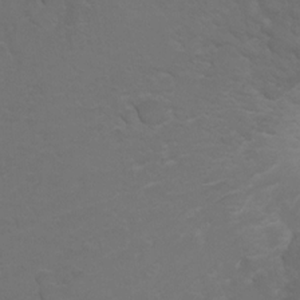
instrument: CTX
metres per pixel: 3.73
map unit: Hto
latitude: 6.2145
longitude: -30.9136
